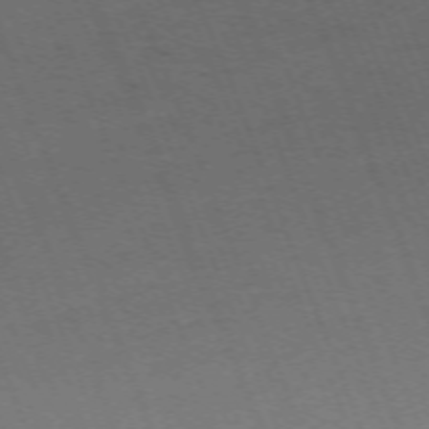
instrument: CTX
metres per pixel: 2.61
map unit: Hpe
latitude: -70.9164
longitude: 12.3684
